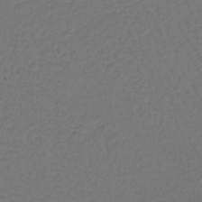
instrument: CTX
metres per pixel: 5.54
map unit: lHb
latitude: -43.4265
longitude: 76.4818
